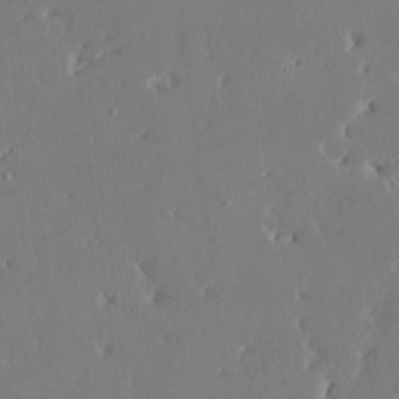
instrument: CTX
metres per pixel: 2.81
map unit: HNhu
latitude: 5.1403
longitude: -5.3859
